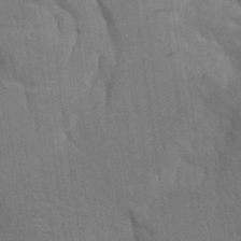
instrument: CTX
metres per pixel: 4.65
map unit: Aa
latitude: 9.6883
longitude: -126.8569
